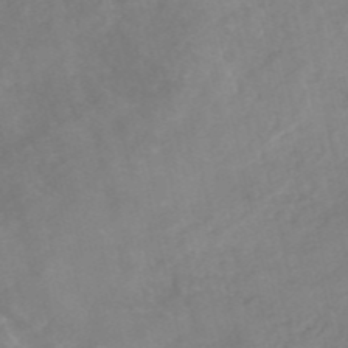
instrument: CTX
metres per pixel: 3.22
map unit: HNhu
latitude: -47.4454
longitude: 28.0661
